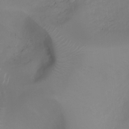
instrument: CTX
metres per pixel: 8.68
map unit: Ht
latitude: -10.1984
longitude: -19.8205
